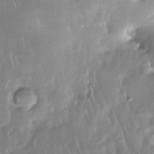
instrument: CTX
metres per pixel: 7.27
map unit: Nhe
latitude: -27.1620
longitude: -110.8380
